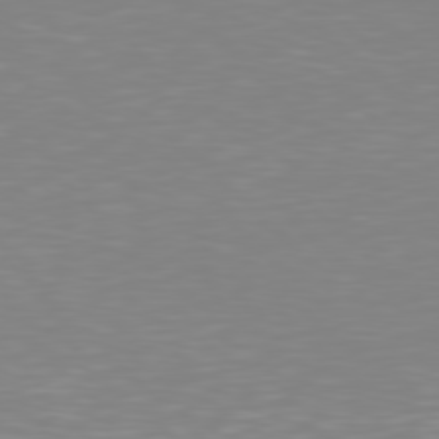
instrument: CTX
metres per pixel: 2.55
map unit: Hpe
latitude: 77.8961
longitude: -173.1025
